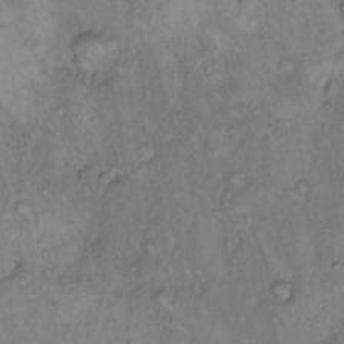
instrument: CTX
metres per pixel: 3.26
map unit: Hto
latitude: 9.7828
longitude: -58.0444
